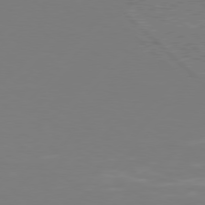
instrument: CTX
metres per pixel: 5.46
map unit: Hpe
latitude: 76.8002
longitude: -127.6694
